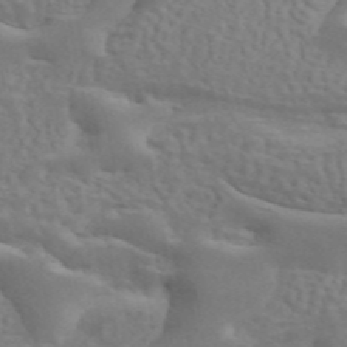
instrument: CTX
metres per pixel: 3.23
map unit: ANa
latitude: 45.1025
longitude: 25.9745
